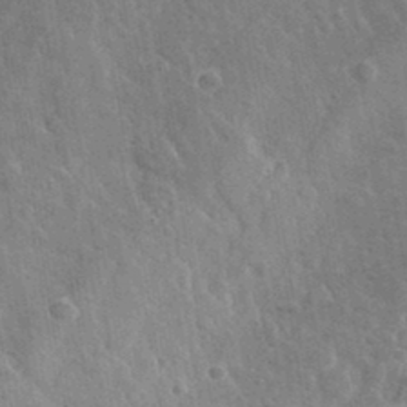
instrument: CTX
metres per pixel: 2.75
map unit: lHvf
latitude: 35.6882
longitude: -92.3467
